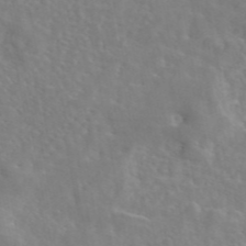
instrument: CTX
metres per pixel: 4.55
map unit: eAb
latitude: 45.0080
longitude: 117.2186
